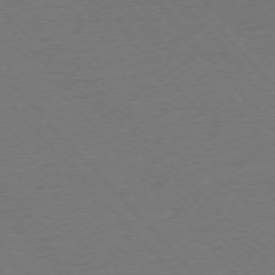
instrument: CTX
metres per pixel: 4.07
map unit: Ap
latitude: -76.2173
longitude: -86.0444
